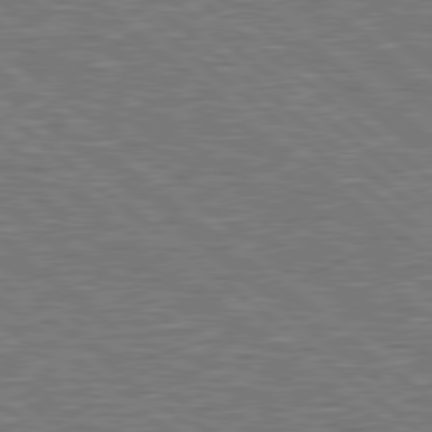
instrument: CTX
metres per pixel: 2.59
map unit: Hpe
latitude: 78.9136
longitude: -170.0633
